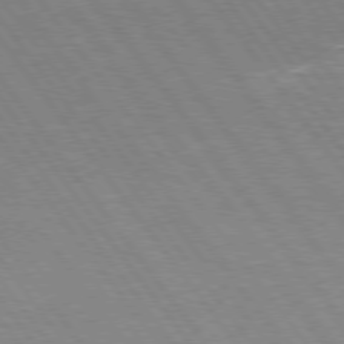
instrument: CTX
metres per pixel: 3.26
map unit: Hpe
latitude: 75.1781
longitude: -157.8016
